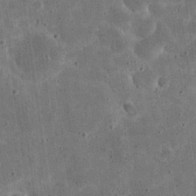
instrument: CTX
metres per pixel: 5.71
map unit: eHh
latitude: 21.1403
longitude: -63.4238
